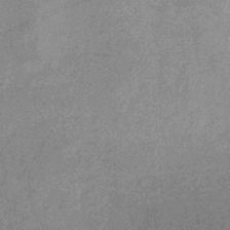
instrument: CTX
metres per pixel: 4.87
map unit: HNb
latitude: -31.9556
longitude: 60.6330
